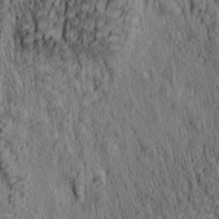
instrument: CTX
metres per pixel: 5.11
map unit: lAa
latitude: 5.6505
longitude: -114.9513
